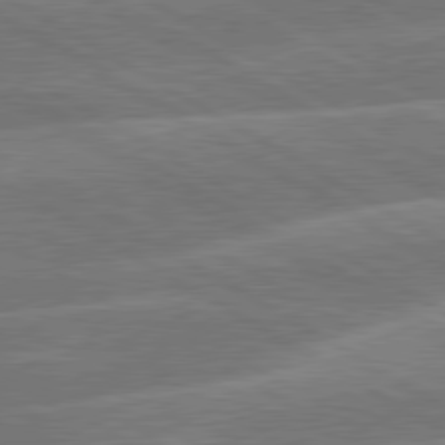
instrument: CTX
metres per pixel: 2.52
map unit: lApd
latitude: 79.9717
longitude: -131.8395
